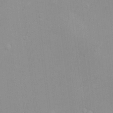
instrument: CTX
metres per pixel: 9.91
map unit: Ht
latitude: 5.6883
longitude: -29.0080
